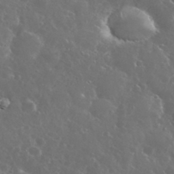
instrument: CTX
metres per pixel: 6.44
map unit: eHh
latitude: 34.5168
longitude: -61.3481
